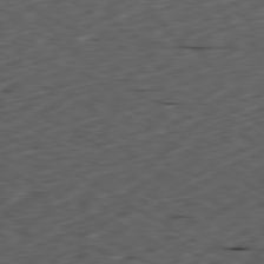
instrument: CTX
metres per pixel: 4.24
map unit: Ap
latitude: -80.4440
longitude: -71.9339
